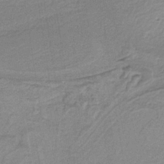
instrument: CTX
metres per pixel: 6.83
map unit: HNb
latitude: -36.9730
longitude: 57.1053
